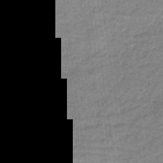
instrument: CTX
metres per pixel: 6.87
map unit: lHb
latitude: -32.3307
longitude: 64.6897
